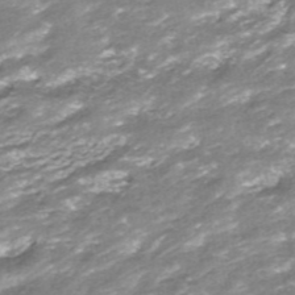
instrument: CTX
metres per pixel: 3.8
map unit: ANa
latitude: -41.3698
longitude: 104.0283
